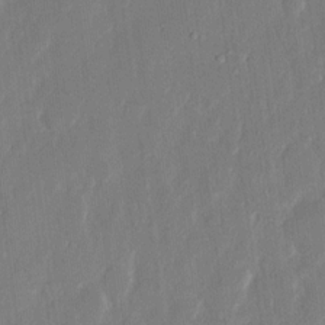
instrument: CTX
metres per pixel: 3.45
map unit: eHh
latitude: 12.8758
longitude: -70.9325
